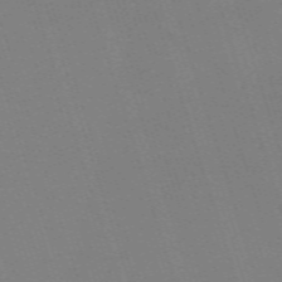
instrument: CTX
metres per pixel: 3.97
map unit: eHh
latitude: -62.9919
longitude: 50.8786
